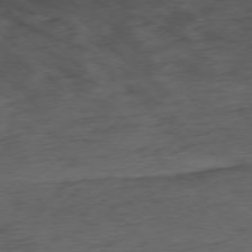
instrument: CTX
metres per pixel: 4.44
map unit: Ap
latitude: -77.5210
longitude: -64.9514
